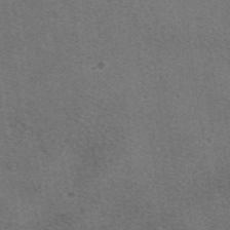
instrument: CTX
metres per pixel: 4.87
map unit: eAb
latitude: 48.3089
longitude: 115.3887
